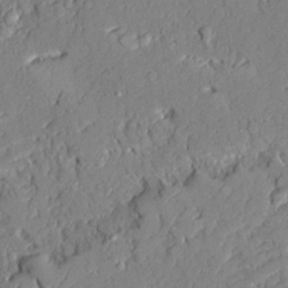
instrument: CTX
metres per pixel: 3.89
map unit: Ave
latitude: 22.3467
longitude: -129.2159
